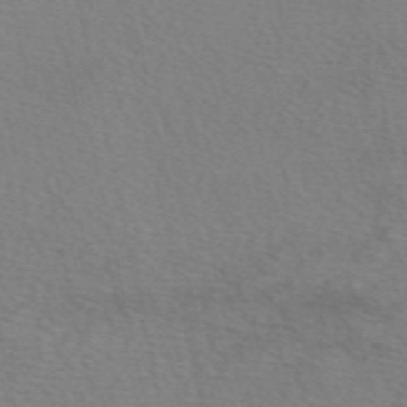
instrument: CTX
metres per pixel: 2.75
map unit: eAb
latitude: 50.3467
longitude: 106.2740
